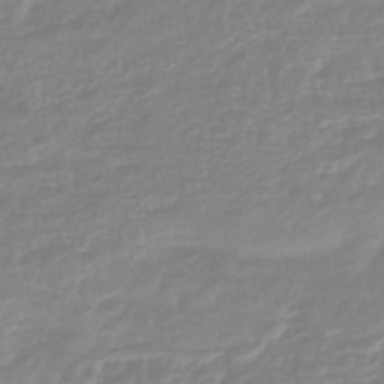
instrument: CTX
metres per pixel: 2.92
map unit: eHb
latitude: -44.3684
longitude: 81.1620
